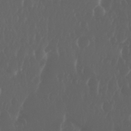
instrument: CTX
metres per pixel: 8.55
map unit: Nhu
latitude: 29.6316
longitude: -57.4615
